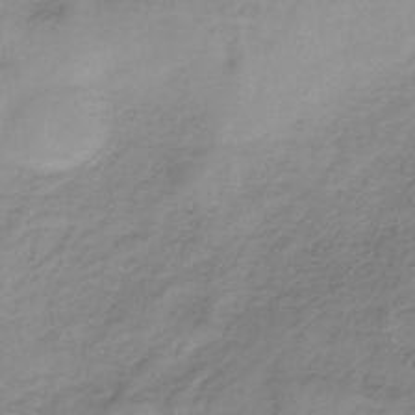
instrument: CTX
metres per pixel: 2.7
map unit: HNb
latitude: -33.3510
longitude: 60.1039
